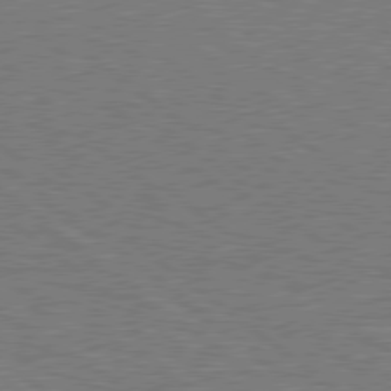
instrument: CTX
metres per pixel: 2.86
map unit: Hpe
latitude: 78.7624
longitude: -170.9891
